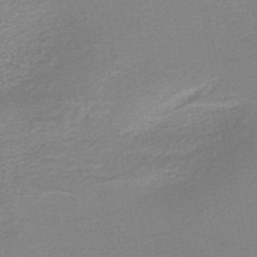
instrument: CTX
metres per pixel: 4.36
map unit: HNb
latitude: -44.1228
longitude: 52.1983
